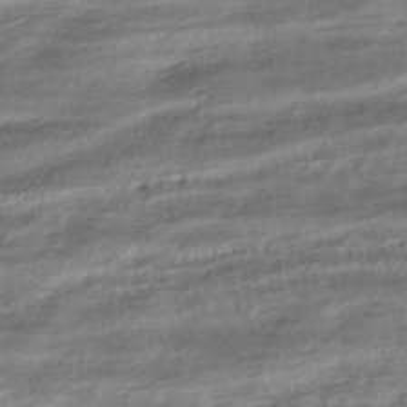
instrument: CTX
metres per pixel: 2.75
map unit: HNhu
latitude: -42.2928
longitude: 104.3684
